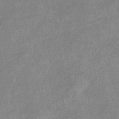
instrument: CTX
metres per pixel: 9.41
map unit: eHb
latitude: -37.3509
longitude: 76.8786
